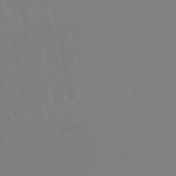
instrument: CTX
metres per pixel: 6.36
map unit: eHb
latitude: -49.6911
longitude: 84.7463
